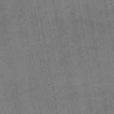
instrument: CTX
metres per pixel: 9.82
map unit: HNb
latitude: -48.6708
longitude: -38.4979
